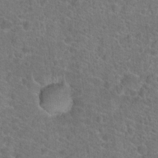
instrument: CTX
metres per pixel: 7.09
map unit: Hto
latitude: 19.6505
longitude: -43.5749
